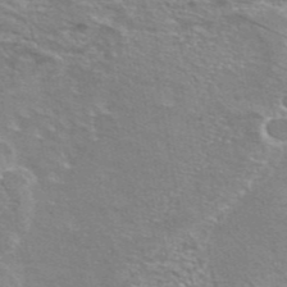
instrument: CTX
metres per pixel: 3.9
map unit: eAb
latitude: 45.2159
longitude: 106.7086
